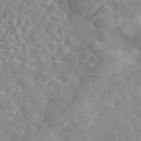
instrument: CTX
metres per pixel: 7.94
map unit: eAb
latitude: 44.7813
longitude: 112.6708
